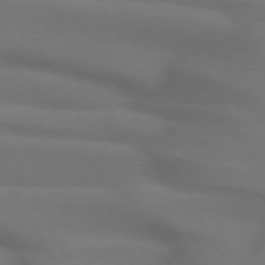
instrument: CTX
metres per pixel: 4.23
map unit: lApd
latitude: 71.8394
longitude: -51.3292
